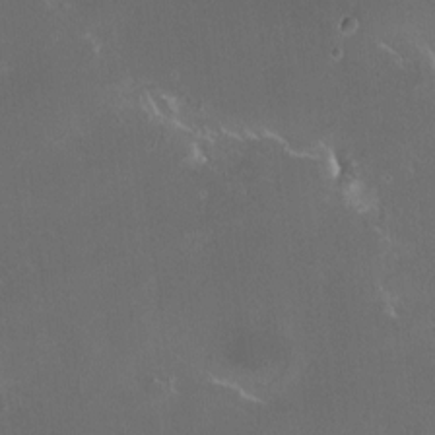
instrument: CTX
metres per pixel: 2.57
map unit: HNhu
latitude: 6.4412
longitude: 10.0094
